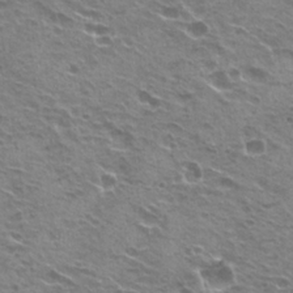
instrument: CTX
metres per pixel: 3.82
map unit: Hto
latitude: 22.1011
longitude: -31.6694
